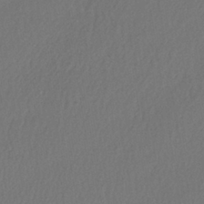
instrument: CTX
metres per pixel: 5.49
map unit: lHb
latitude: -39.2565
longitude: 68.7463
